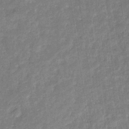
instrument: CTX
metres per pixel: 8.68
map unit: eHb
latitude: -32.1795
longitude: 74.3307
